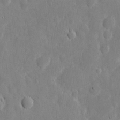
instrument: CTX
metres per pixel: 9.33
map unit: eHh
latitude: 7.5182
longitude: -70.8002
